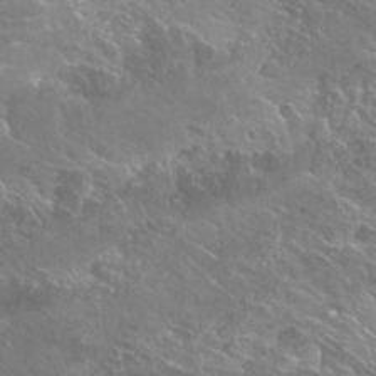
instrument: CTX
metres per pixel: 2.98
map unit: Hto
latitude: 28.2333
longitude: -40.8191
